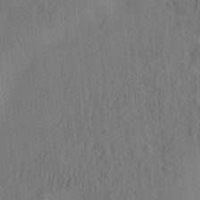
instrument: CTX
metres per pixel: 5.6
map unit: eHh
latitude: -2.7274
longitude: 17.2376
